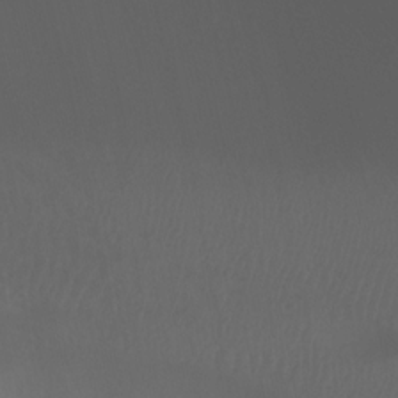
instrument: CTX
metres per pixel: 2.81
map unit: Htu
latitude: -6.5951
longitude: -68.7624
